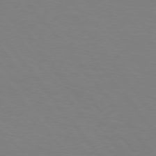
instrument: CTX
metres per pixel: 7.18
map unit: Hpe
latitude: 75.8583
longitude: -140.6868
